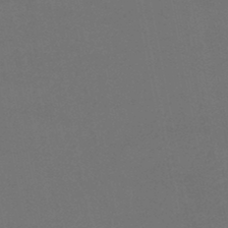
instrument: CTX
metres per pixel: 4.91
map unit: lHb
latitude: -46.8975
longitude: 68.8597
